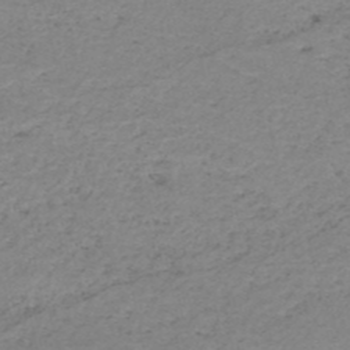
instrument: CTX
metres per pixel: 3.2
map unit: HNb
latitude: -50.4629
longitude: -53.8584
